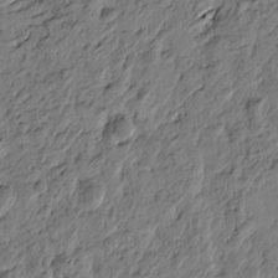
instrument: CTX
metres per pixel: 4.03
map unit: Htu
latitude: -2.4062
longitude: -178.8191
